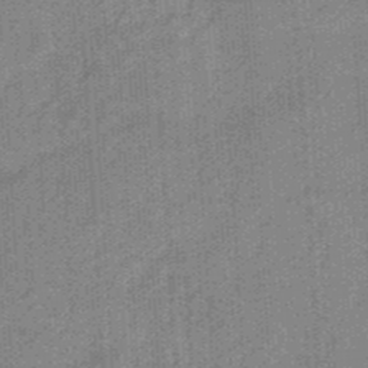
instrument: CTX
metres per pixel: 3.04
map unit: HNb
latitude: -35.1809
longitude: 57.1620
